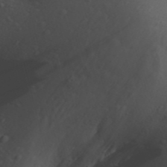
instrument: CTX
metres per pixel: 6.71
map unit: Aa
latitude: 30.5546
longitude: -135.8394
